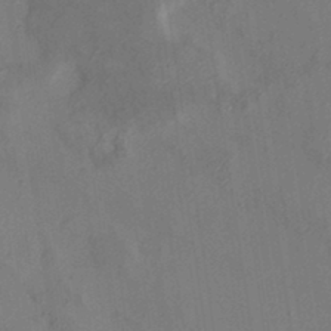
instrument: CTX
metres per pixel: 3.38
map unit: HNhu
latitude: 8.2523
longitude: -1.0647
